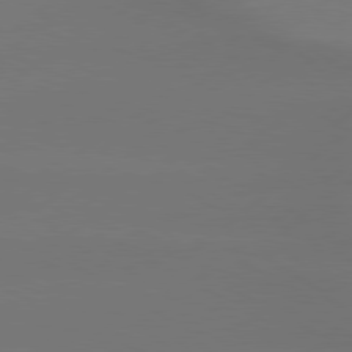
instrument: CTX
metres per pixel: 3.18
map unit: Hpe
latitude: 78.6869
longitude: -130.6869
